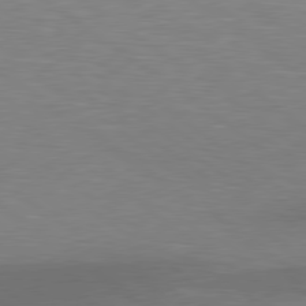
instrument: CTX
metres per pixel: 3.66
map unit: Hpe
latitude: 79.1214
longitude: -153.6505
